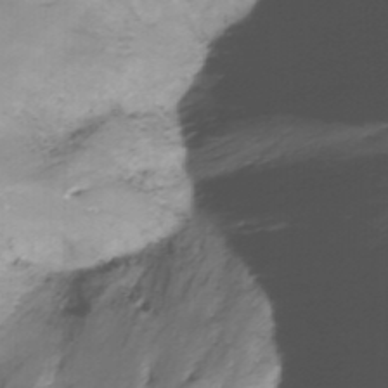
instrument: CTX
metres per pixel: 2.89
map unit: Nhu
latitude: -13.6344
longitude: -63.7450
